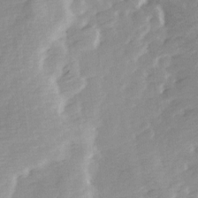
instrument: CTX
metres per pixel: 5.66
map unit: Ave
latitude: 13.8206
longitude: -103.4237
